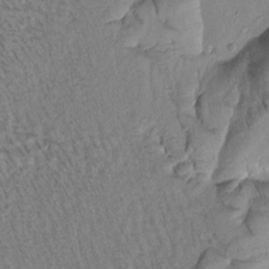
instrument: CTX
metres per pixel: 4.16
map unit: Htu
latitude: -1.5211
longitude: 172.9919
